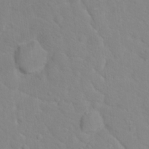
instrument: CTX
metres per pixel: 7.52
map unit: Hto
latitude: 17.4615
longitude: -36.4412
